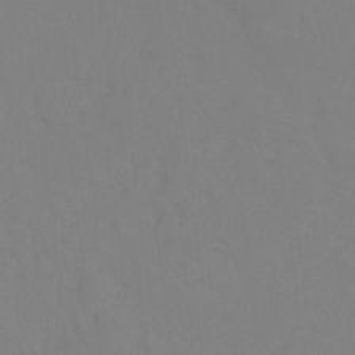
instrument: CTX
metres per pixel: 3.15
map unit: Ht
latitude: -9.0108
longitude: -34.8947
